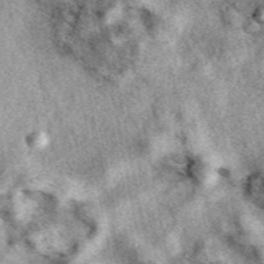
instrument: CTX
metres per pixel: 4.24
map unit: eAb
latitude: 39.7638
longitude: 109.9556
